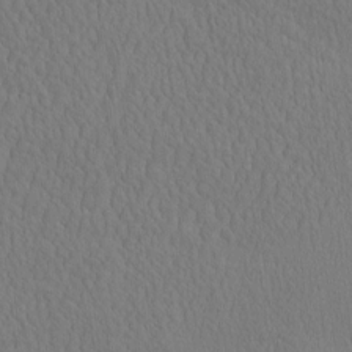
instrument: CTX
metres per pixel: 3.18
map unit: eHh
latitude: -2.9352
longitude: 15.7478
